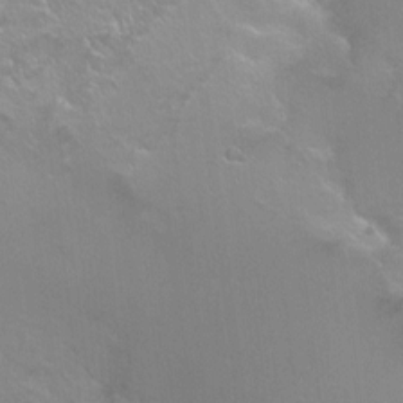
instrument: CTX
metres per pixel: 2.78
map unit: Ht
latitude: -8.9919
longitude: -36.7813
